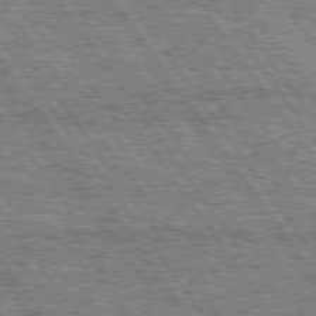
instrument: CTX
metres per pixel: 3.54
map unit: Hpe
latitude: 74.9892
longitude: -153.9150
